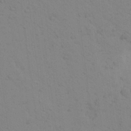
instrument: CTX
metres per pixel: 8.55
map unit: Aa
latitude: 22.9892
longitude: -148.6302
